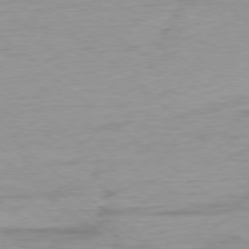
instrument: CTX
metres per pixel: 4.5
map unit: Ap
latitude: -78.3495
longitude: -78.1767
